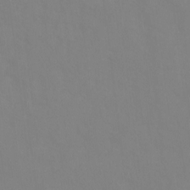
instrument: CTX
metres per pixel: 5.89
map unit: Ht
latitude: -9.5777
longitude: -34.9324
